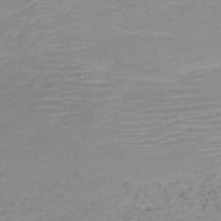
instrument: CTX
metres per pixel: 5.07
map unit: HNb
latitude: -45.9556
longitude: -43.8583
